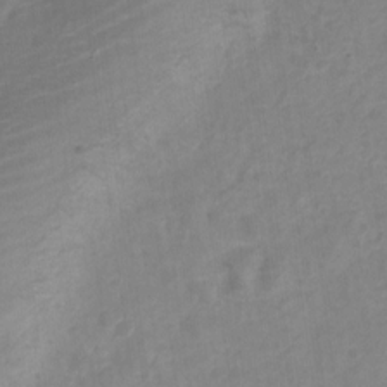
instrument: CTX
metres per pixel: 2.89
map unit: Nve
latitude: -20.5384
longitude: 107.9556
